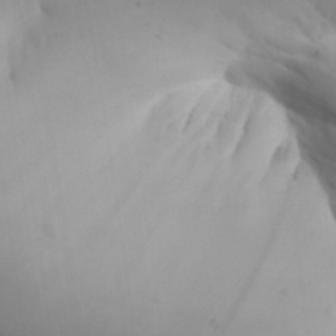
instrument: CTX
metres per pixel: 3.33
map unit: Aa
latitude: 32.0822
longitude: -144.2144
